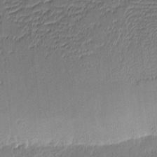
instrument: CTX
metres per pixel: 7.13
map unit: eHh
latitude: -3.3698
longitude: -82.4790
